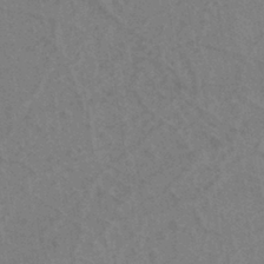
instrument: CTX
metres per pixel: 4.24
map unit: eHh
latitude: -39.6911
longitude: -27.3482
